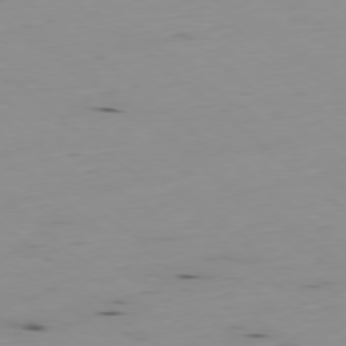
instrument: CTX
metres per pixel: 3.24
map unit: Hpe
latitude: -78.8219
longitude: 12.5007
